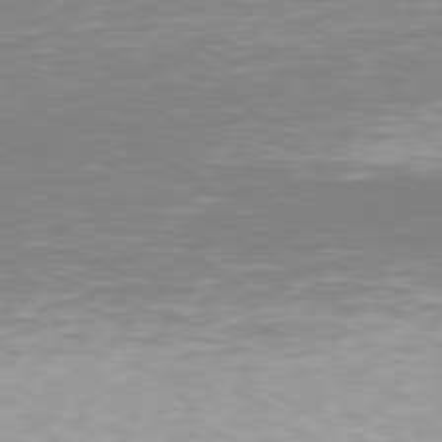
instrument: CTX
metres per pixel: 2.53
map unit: Hpe
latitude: 78.1011
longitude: -135.8016
